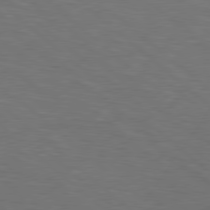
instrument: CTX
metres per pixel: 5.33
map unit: lApd
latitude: 78.7813
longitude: -177.6505
